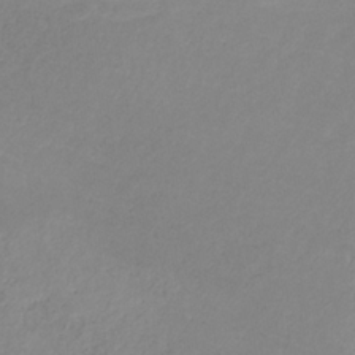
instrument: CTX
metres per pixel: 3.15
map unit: HNb
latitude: -31.8422
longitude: 61.7289
